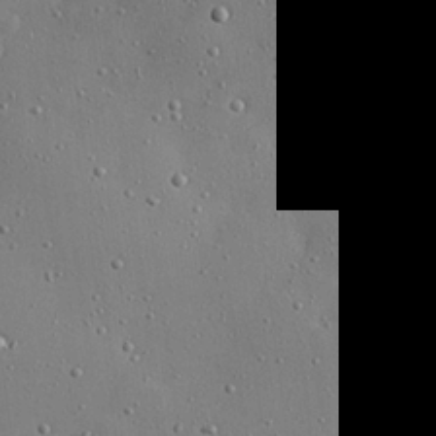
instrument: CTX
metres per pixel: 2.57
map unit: Hve
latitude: 26.4979
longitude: -92.4034
